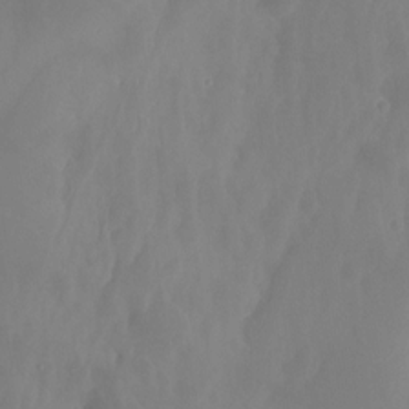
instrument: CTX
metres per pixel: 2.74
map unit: Ht
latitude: -4.7274
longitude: -61.0269
